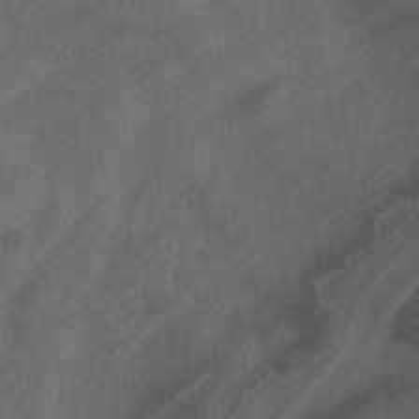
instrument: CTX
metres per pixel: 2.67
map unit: ANa
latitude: 39.3671
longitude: 29.3699
